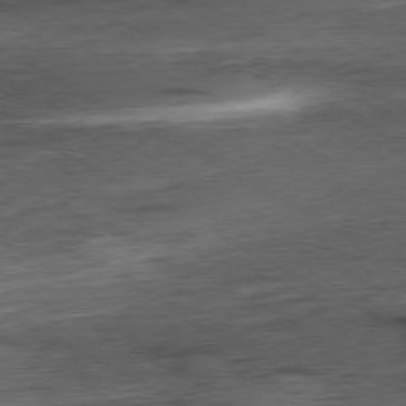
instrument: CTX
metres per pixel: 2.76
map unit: Hpe
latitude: -80.5196
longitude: 21.1809
